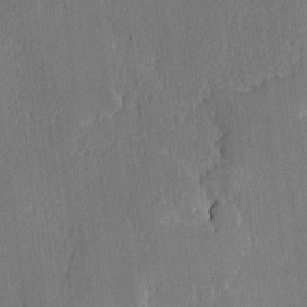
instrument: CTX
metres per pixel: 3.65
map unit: lAvf
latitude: -8.6329
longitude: -113.4237
